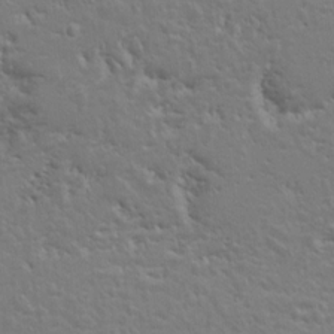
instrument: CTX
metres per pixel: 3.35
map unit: Hto
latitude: 8.8947
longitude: -31.3482
